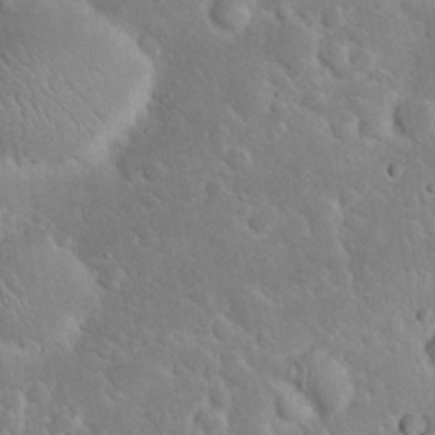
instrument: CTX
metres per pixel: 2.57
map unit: Nhu
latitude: 23.7450
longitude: -71.7638
